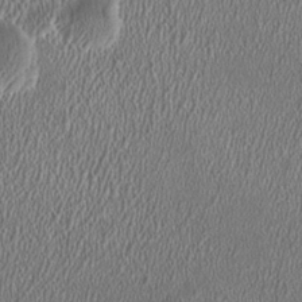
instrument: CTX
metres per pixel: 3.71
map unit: HNhu
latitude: 0.1766
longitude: 0.6330
